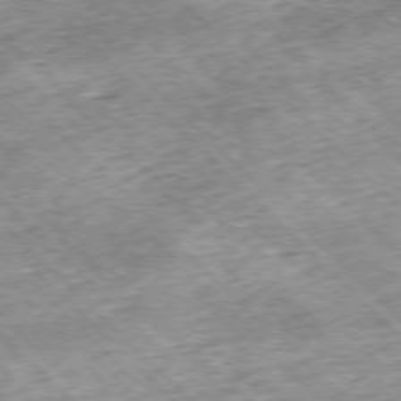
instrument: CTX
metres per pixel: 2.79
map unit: Hpe
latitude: -77.4454
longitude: 13.6155
